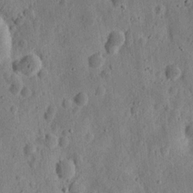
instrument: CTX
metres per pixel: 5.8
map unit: eHh
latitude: 11.6127
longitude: -73.9528
